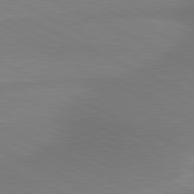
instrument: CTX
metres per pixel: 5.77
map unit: lApd
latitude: 81.2159
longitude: 162.2550
